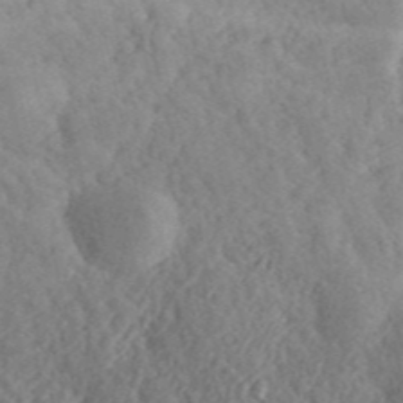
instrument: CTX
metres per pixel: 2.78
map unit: ANa
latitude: 41.9339
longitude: 51.8800
